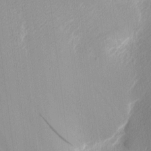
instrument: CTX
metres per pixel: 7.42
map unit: Nhu
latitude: 2.2333
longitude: -76.0633
